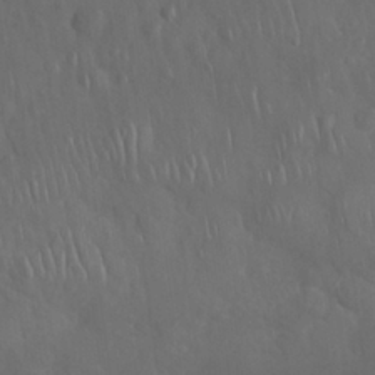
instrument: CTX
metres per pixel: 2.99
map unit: Nhu
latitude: 27.7261
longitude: -65.1214
